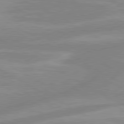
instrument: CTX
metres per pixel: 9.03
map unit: lApd
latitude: 80.3845
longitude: -168.5735
